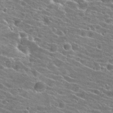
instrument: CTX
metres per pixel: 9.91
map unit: Hto
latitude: 23.0269
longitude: -40.9702
